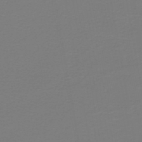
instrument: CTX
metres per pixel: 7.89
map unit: HNb
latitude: -46.2928
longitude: 53.5966
